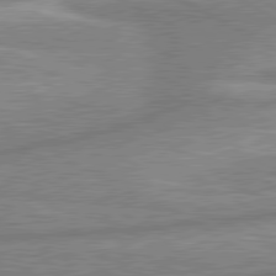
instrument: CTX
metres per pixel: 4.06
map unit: lApd
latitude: 80.4979
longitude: -167.0647
